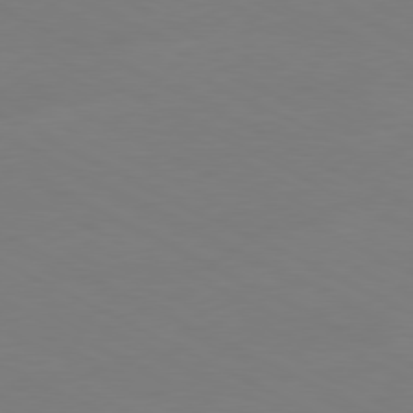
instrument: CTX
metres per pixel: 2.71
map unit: Ap
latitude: -80.8597
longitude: -94.8191
